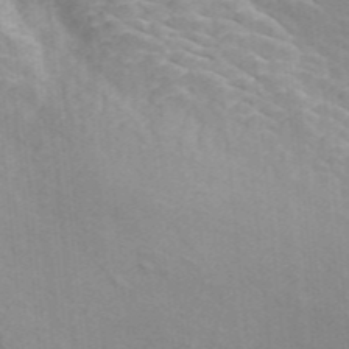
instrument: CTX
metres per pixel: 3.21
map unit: ANa
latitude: 46.5924
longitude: 26.3684
